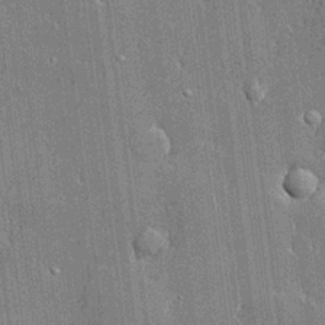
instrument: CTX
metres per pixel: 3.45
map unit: lHvf
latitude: 21.2537
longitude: 143.6910
